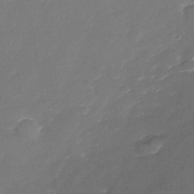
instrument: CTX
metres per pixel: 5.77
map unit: Nhe
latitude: -35.4643
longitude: -87.5938
